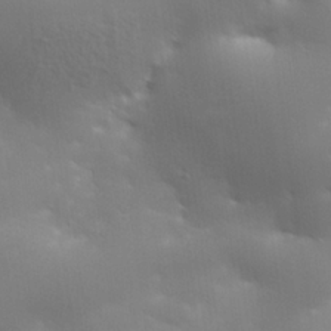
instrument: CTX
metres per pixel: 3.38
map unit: lHvf
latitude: 24.3278
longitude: 140.8786
